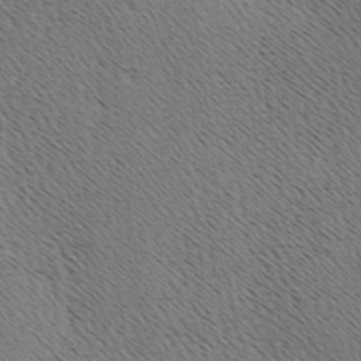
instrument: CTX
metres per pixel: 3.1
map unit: Hve
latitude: 3.2159
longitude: -124.9891
